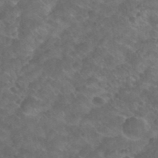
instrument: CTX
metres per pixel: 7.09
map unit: Nhu
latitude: 26.8002
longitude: -54.5357
